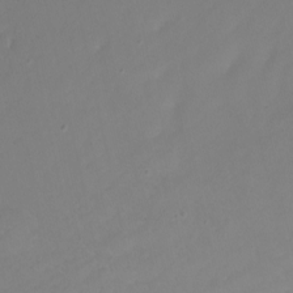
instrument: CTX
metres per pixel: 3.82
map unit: Nhu
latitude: -7.6910
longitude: -77.4615
